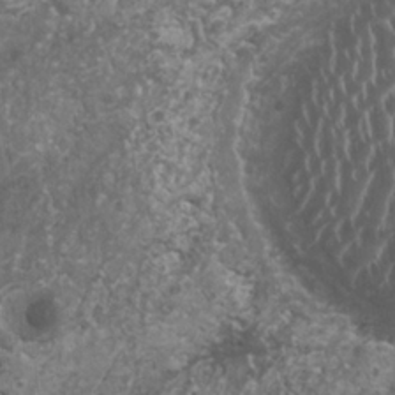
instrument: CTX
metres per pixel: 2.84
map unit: HNhu
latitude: 1.5749
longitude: 4.1794
